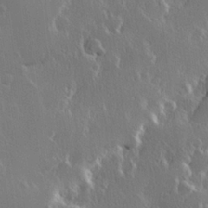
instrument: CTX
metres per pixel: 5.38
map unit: Hve
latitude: 23.4804
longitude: 146.0472
